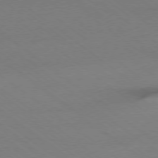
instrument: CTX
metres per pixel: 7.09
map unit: Ap
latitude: -78.3873
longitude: -95.3860
